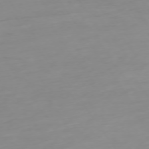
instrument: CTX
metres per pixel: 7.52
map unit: Ap
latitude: -74.3496
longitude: -80.1011
